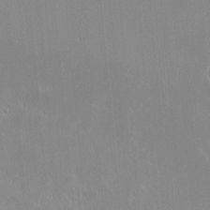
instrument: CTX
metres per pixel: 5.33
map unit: eHh
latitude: -2.4251
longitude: -85.1403
